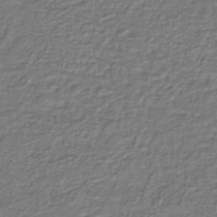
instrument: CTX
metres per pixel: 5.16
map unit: lHb
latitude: -39.9367
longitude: 61.1431
